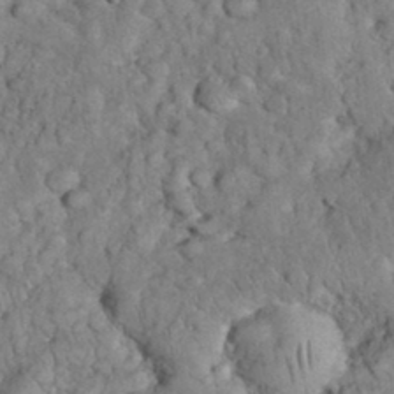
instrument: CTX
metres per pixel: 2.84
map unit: eHh
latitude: 33.2726
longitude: -65.4426
